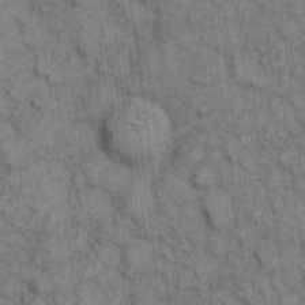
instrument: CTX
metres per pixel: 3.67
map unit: eHh
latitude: 7.5749
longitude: -64.3656
